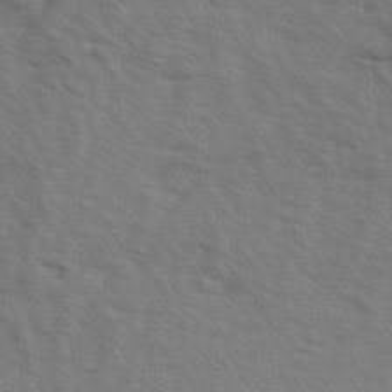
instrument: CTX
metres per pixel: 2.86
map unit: Ave
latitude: 13.3482
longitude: -102.0444
